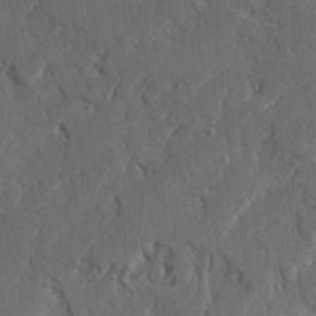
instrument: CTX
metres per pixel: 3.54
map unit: Ave
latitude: 22.9136
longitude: -130.7436
